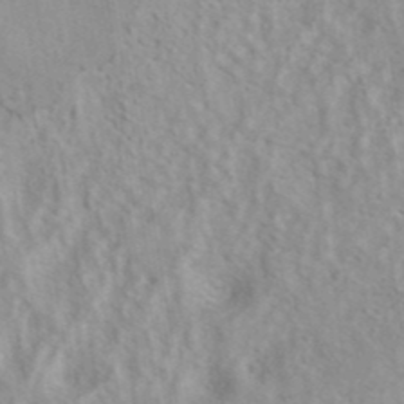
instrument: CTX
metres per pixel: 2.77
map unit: eAb
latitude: 40.6490
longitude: 106.2740
